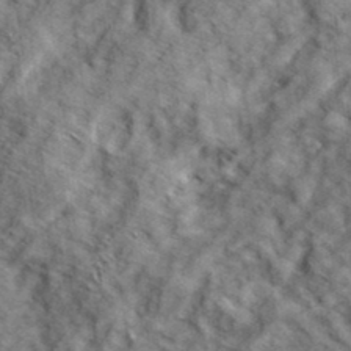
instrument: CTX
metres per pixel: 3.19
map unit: eHh
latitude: 37.0459
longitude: -80.1578
